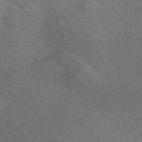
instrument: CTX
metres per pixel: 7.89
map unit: Nve
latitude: -56.9919
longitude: 58.2550
